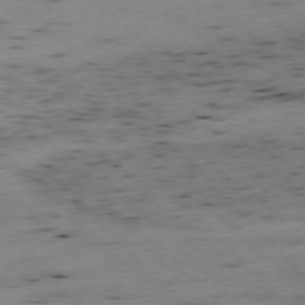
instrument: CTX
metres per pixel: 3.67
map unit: Ap
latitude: -77.3510
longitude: -60.2144
